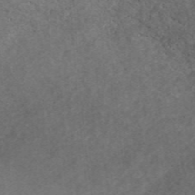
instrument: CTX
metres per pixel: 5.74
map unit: ANa
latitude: 43.8394
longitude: 26.5195
